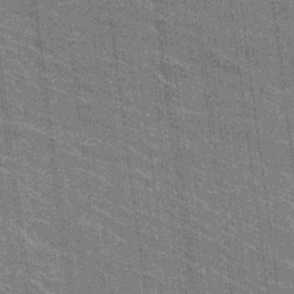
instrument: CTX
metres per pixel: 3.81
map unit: Hto
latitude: 26.9892
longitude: -41.3670
